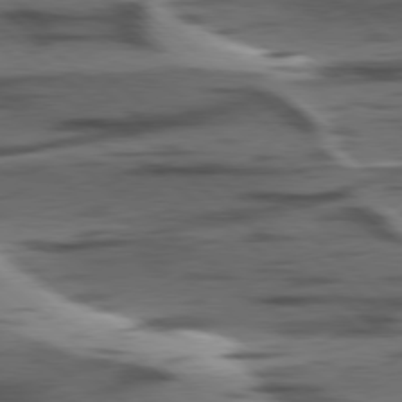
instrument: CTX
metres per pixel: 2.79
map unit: lApd
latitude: 78.6491
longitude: -49.6127
